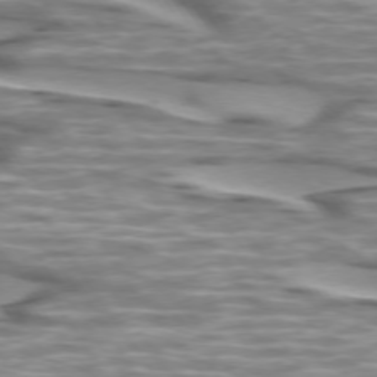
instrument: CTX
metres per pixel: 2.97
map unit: lApd
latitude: 74.2145
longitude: -57.4804
